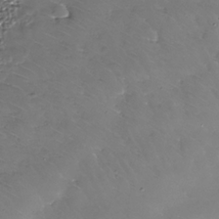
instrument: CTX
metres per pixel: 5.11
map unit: Nhe
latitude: -36.1416
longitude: -88.2145
